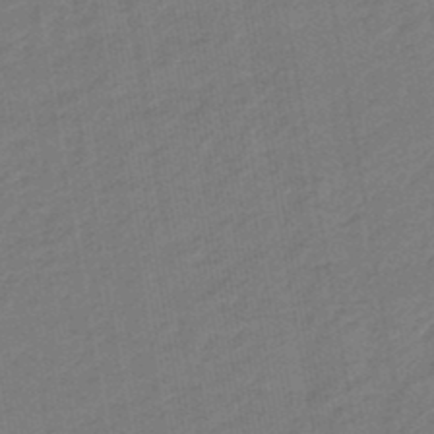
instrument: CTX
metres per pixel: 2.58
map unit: eHb
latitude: -47.0675
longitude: 88.1983
